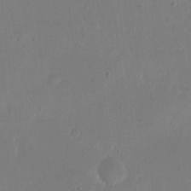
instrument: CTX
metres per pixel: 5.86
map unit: eHh
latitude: 11.3482
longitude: -69.3671
